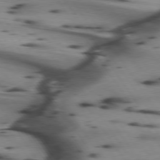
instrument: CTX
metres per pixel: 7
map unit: lApd
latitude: 74.7435
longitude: -64.2145
